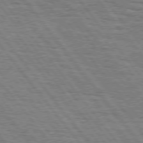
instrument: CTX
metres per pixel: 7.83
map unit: Hpe
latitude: 75.0458
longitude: -153.2726
